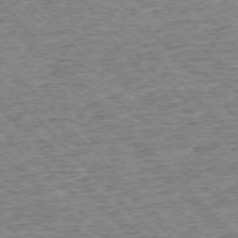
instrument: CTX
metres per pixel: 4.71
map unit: Ap
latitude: -76.4440
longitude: -92.2522
